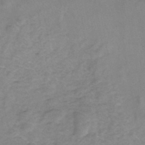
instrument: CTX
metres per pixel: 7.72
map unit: eHh
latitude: -45.7289
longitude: -29.8961
